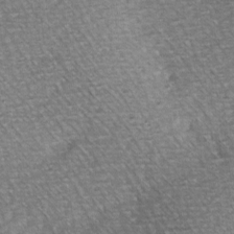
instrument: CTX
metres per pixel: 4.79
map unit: Hve
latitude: 3.2159
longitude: -120.9136
